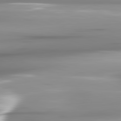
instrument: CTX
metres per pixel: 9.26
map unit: lApd
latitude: 82.1199
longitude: -142.2145
